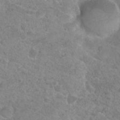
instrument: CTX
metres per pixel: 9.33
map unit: Nhu
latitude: 27.5371
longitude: -52.8947
